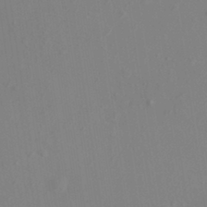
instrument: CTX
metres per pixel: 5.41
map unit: HNhu
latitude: 7.4426
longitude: -0.9136
